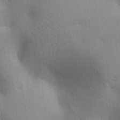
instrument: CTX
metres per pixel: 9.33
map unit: lAa
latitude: 20.1956
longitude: -138.9892
